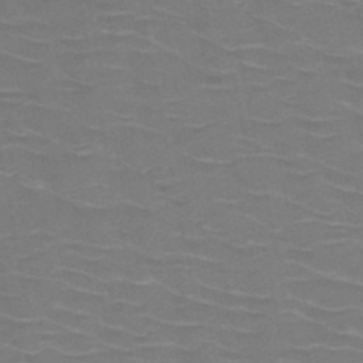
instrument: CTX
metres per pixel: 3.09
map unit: HNb
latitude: -50.6518
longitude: -47.1026
